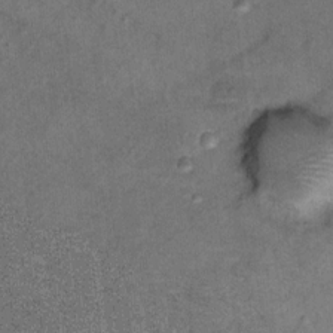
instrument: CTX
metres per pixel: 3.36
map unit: Ht
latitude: 8.1956
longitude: -36.4601
